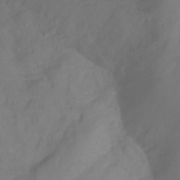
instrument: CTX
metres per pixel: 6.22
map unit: Nhu
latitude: -16.7652
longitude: -49.5749
